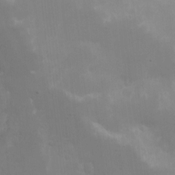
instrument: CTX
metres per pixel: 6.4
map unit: Nhe
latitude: -1.7667
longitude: -59.1781
